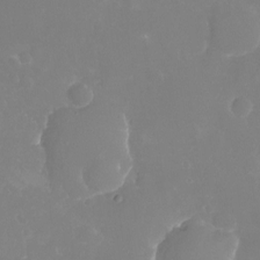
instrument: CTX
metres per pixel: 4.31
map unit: Nhu
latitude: -21.0864
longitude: -58.2334
